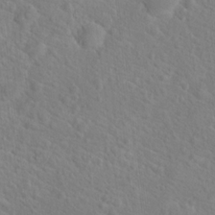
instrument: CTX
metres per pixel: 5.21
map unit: Hto
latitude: 18.1955
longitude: -37.2915
